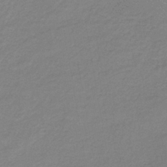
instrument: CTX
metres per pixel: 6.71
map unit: HNb
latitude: -34.7274
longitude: 52.6329
